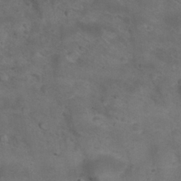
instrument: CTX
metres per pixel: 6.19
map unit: Nhu
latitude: 24.4601
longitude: -53.5182
